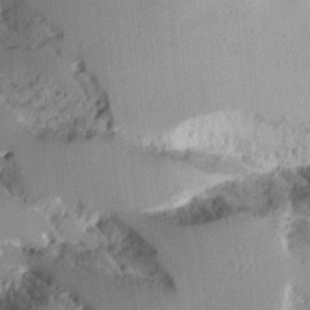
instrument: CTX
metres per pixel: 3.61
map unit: Aa
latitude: 11.4616
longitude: -126.1389
